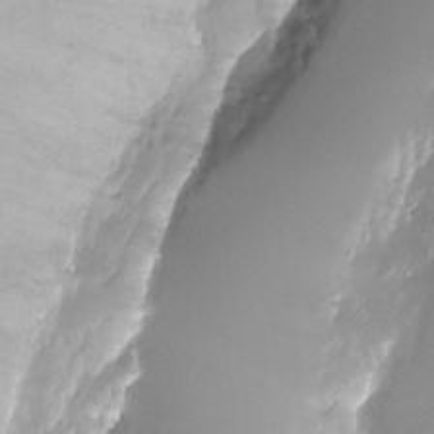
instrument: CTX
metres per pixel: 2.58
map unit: Nhu
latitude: -22.6519
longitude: -72.0444
